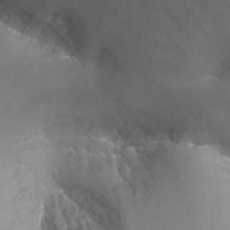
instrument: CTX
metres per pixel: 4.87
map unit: Nhu
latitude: -12.8408
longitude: -66.2900
